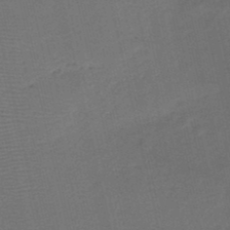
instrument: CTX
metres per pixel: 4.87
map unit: HNb
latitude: -47.4832
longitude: -41.4237
